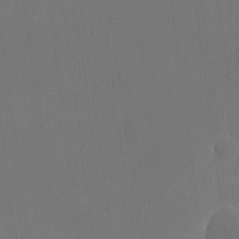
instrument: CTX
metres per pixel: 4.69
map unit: eHh
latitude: 19.2726
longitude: -67.6505
